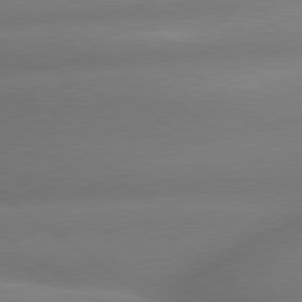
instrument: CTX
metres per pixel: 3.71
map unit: lApd
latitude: 79.8395
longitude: -167.6505
